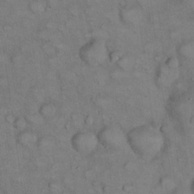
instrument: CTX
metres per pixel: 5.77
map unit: eHh
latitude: 22.4601
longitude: -60.5545
